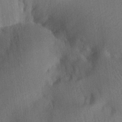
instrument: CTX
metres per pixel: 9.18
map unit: Aa
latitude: 29.0836
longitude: -144.0444
